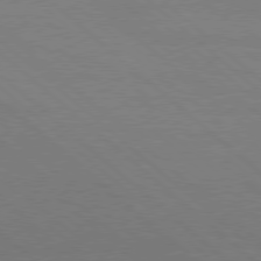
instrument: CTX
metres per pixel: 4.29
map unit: Ap
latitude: -80.1417
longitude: -54.4790
